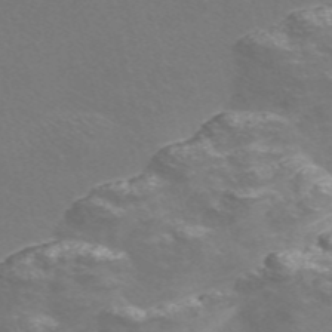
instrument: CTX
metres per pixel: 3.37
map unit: Nve
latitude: -56.6140
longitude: 52.4629
